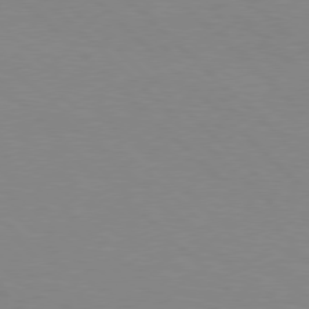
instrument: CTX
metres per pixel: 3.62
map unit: Hpe
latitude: 77.3292
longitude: -161.2159
